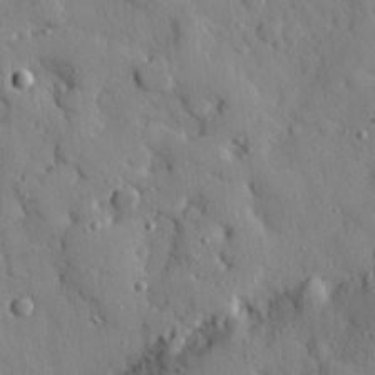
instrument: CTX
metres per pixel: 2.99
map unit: eHh
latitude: 27.4049
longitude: -76.4034
